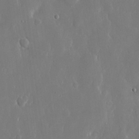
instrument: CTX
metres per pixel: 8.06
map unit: eHh
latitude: 13.6127
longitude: -71.4615
